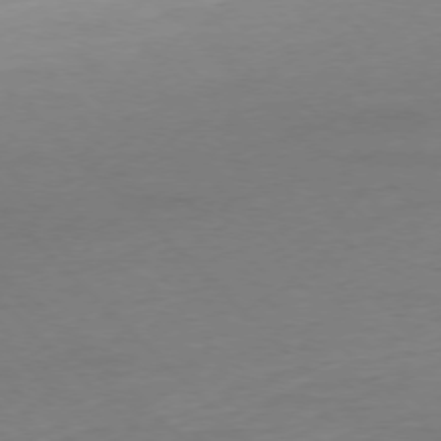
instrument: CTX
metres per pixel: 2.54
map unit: Ap
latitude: -77.0109
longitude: -79.8206
